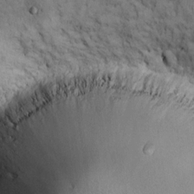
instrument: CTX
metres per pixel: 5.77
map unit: eHh
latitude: 13.4616
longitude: -63.4805
